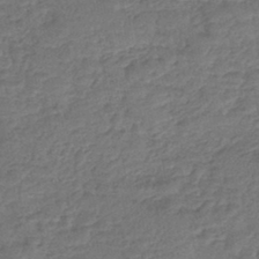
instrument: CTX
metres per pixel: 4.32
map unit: lHb
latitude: -43.0675
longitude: 79.8044
